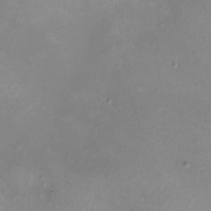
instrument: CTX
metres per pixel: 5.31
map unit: eHh
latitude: -6.9163
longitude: -78.1011
